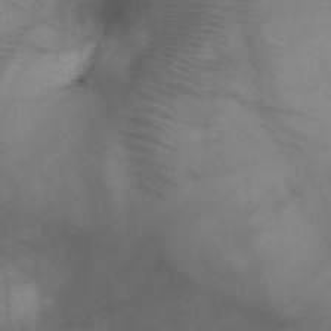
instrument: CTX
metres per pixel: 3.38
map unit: HNb
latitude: -45.7100
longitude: -41.0647
